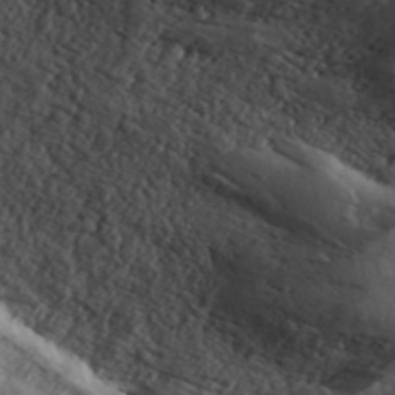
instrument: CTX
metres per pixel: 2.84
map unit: ANa
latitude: 43.2159
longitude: 47.5210
